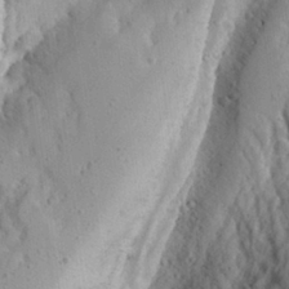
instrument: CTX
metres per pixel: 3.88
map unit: Aa
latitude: 25.3859
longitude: -131.1215
